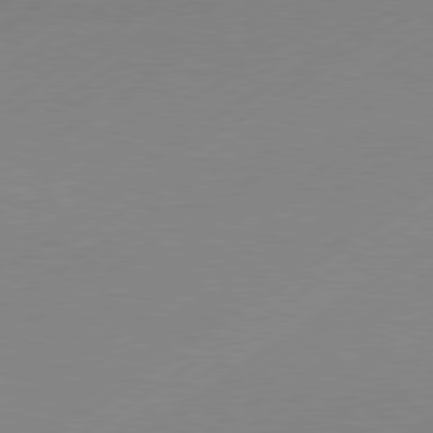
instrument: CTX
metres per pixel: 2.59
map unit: Hpe
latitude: -81.3321
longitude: 14.8975
